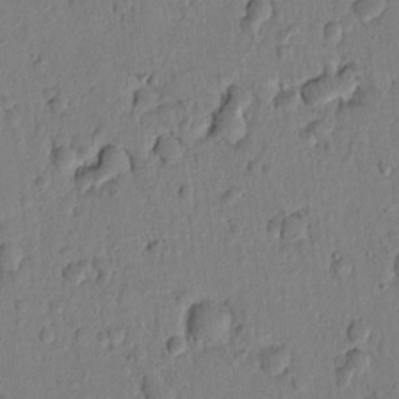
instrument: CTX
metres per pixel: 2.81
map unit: Htu
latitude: -0.9731
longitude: 170.1606
